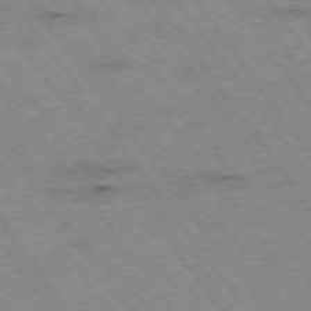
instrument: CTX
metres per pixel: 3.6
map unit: Hpe
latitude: -74.9164
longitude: 4.0283
